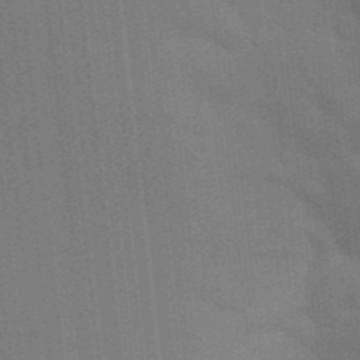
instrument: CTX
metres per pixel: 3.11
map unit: Aa
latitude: 33.5560
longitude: -143.1970
